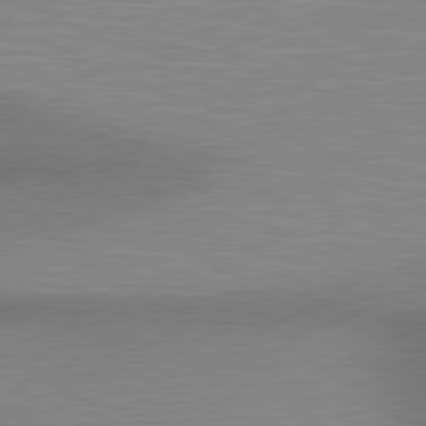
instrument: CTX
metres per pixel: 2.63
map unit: lApd
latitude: 80.4979
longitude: 131.5588
